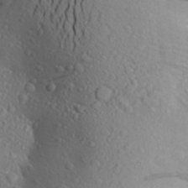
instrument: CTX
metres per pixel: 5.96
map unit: Aa
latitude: 24.8191
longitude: -146.7813
